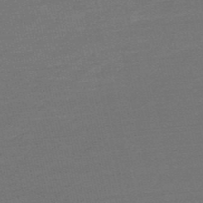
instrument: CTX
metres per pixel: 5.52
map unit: lHb
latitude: -49.4266
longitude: 83.0486
